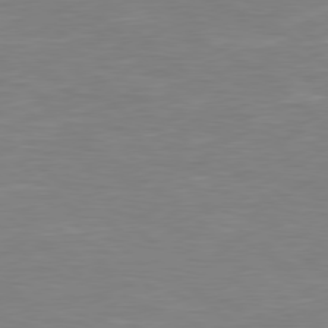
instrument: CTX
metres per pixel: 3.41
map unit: Hpe
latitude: 78.0822
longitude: -125.5560
